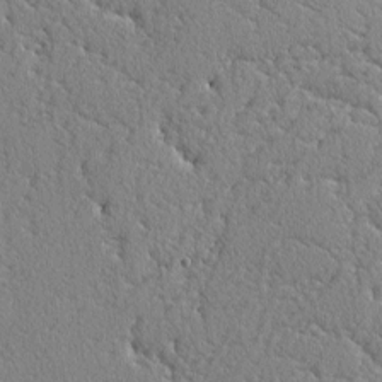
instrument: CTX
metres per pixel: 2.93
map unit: lAvf
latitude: -3.1242
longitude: -108.6301
